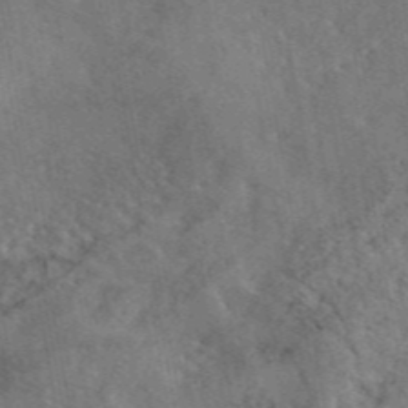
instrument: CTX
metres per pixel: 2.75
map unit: eAb
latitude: 45.7638
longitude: 113.3699
